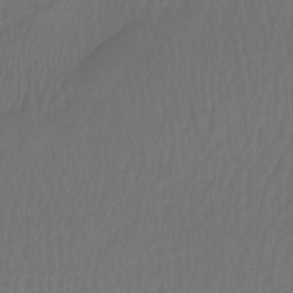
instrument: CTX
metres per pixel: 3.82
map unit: lHb
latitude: -39.6722
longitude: 70.5196
